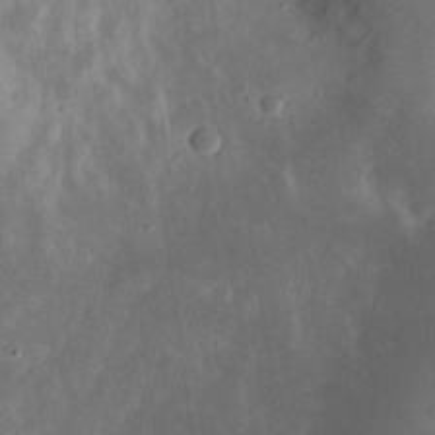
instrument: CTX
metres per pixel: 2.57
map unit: eHh
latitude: 20.5546
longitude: -70.4034
